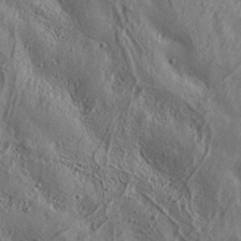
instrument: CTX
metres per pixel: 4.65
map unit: Aa
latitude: 33.1214
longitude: -134.9136
